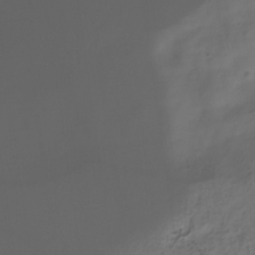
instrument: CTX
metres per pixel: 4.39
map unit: Hve
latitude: -31.1431
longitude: 94.0472
